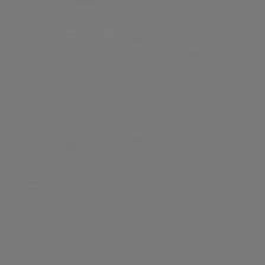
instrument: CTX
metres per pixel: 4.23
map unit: Hpe
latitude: 78.7624
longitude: -138.8758
